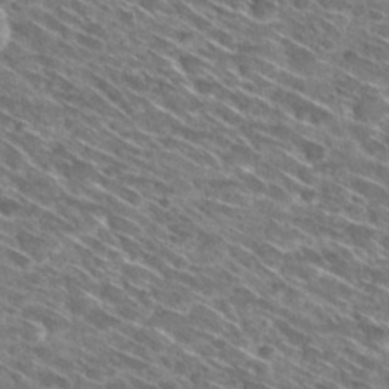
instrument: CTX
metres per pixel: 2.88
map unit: Hto
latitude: 29.8961
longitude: -45.1025
